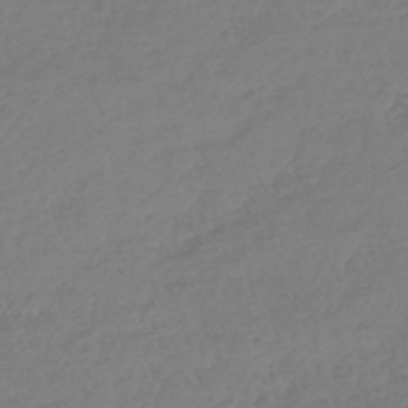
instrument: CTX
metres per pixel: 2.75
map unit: lHb
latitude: -45.4832
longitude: 70.2740
